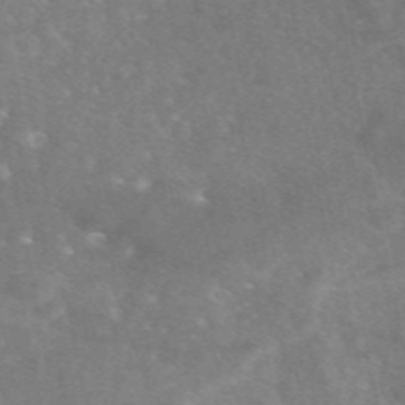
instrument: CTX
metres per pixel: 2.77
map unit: eAb
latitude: 47.5371
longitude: 119.7667
